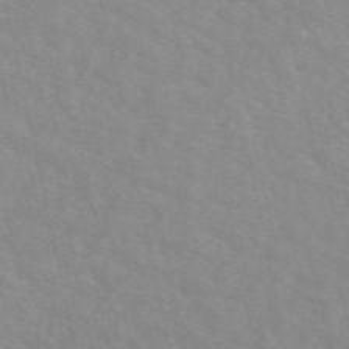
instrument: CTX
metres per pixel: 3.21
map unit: eAb
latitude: 50.2900
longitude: 117.8989
